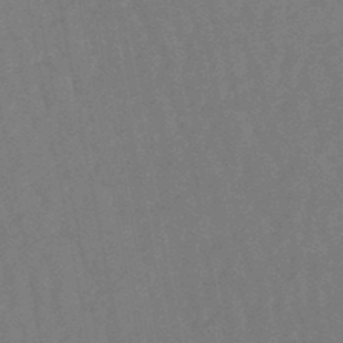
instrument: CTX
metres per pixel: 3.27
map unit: lHb
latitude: -47.5588
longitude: 80.1228
